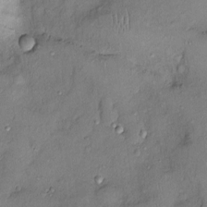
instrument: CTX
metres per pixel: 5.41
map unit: Ht
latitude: -4.1039
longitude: -14.3657
